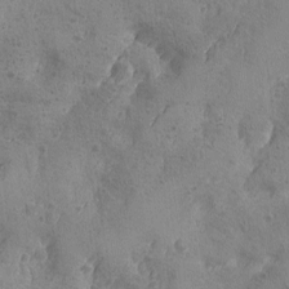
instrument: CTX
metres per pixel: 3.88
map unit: Ave
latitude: -8.3873
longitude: -118.6868
